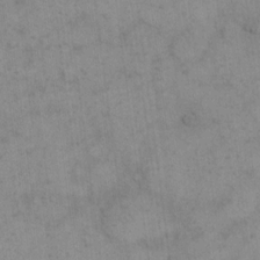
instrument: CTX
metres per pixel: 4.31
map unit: eHh
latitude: 15.3482
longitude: -66.9513
